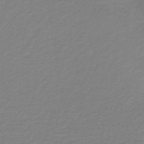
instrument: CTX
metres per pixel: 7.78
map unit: lHb
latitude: -41.0675
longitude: 64.4629
